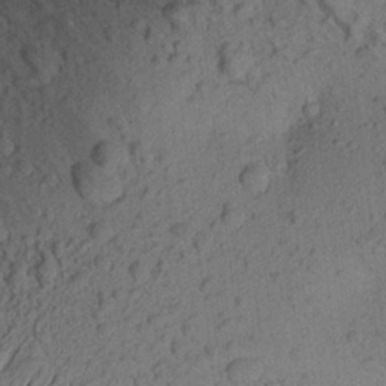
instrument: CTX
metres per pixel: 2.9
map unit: Aa
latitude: 22.4979
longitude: -147.7828
